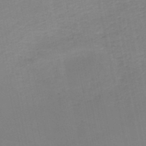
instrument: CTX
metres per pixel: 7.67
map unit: HNb
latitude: -50.2550
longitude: -50.8947
